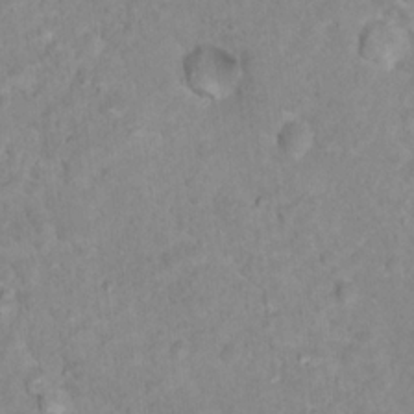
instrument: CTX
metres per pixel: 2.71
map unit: Nhu
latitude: 16.8380
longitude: -31.9339
